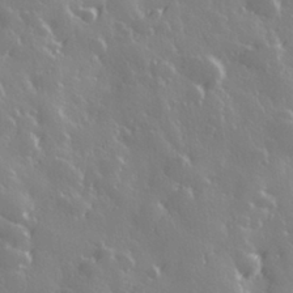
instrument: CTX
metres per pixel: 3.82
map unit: Hve
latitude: 28.7057
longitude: 146.8786
